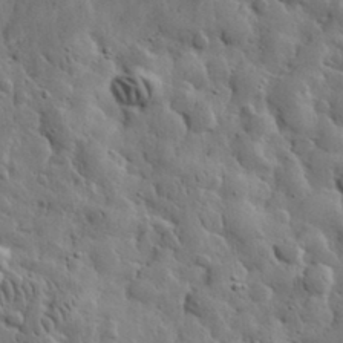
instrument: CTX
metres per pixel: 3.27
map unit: eHh
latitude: 32.0444
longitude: -73.4616
